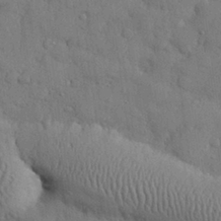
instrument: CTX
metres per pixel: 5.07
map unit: eHh
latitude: 28.6868
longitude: -74.7435
